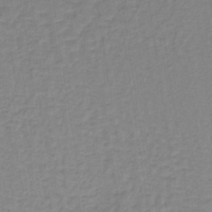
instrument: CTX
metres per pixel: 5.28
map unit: lHb
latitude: -40.8975
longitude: 64.1417
